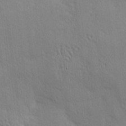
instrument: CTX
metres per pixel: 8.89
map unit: Nhu
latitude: 2.0633
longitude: -75.2915
